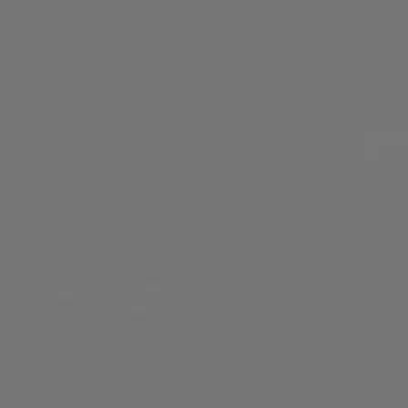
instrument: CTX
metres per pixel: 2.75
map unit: Hpe
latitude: 78.9892
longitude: 176.4062
